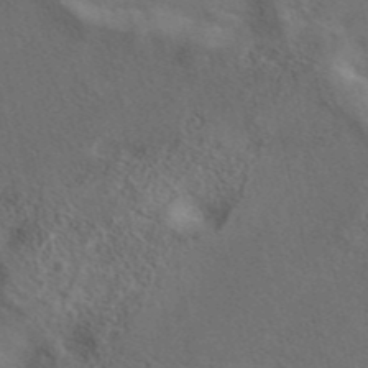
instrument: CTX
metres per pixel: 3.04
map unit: eAb
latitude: 42.3656
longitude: 108.8786
